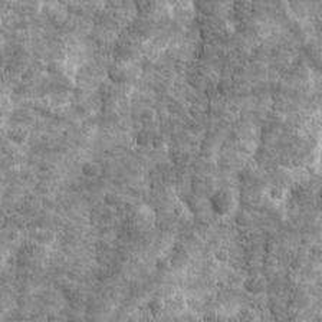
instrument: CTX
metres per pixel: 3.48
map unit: Ave
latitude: 16.3278
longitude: -134.0822
